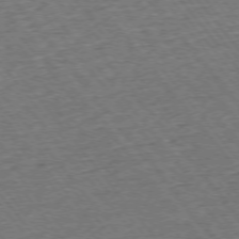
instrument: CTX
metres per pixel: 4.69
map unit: Ap
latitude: -75.3888
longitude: -88.0255
